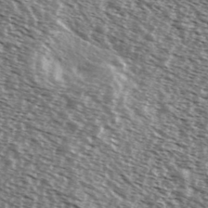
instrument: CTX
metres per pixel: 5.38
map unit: Ave
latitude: 37.9150
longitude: -112.0633
